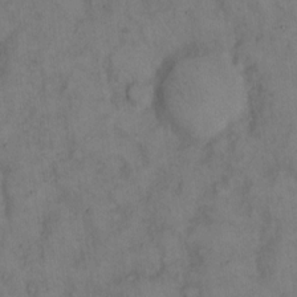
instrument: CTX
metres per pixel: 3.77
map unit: eHh
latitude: 14.5546
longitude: -62.3279
